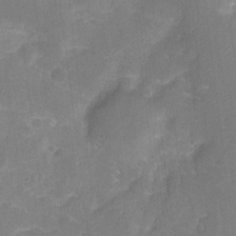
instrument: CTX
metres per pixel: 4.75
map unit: Hto
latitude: 3.2159
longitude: -33.1781
